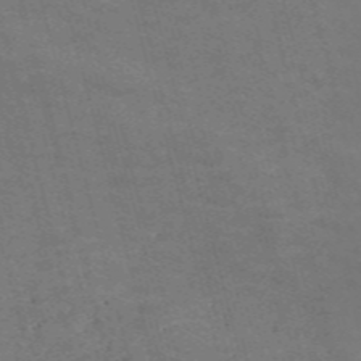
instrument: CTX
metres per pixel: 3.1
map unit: Nve
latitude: -58.2172
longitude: 51.9178
